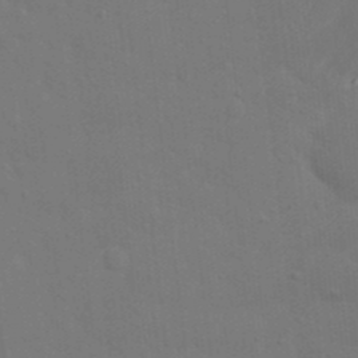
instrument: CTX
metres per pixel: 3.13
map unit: Nhu
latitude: 21.1970
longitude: -72.8002
